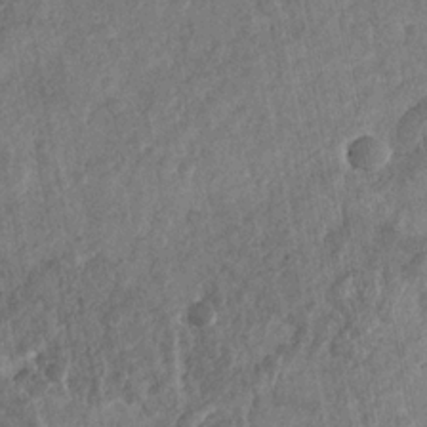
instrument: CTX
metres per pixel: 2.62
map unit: Nhu
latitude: -31.0675
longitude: -61.1403
